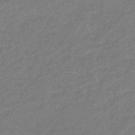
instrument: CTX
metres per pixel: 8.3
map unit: eHb
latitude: -41.7855
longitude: 83.3698
